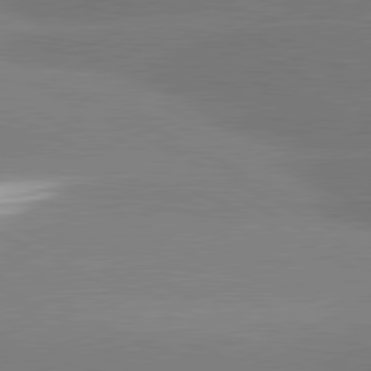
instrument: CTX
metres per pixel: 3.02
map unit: lApd
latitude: 81.0458
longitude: -150.8191
